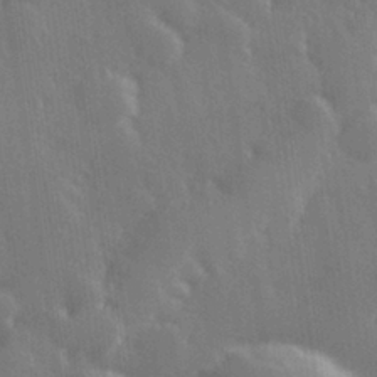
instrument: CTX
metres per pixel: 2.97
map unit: Hve
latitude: 27.4238
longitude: 146.7652
